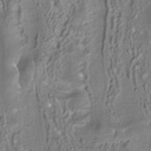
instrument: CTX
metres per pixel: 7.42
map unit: ANa
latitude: -38.6519
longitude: 97.1809
